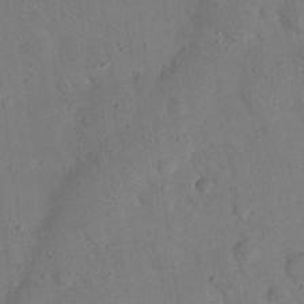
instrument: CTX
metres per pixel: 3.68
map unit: Nhu
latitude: 24.7624
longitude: -74.0633
